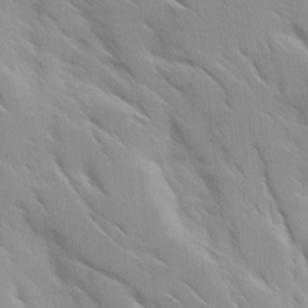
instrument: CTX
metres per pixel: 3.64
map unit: Ave
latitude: 9.1403
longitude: -103.8016
